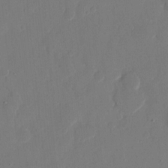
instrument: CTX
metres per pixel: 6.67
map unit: eHh
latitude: 9.2348
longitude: -67.8016
